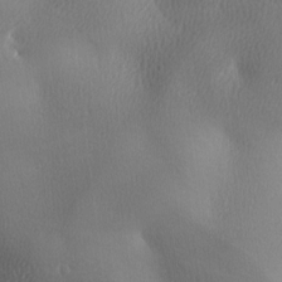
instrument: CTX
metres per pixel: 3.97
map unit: lAa
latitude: -6.0472
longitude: -123.2348
